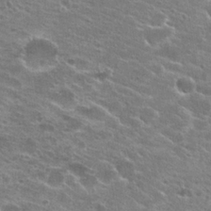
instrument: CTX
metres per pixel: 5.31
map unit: Hto
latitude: 22.8002
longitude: -41.1970
